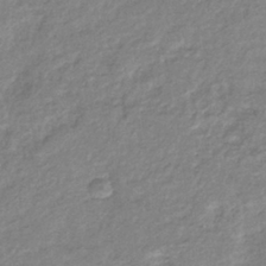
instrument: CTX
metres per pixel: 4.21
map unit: eHb
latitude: -38.0283
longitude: 78.6518
